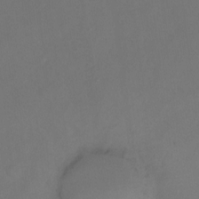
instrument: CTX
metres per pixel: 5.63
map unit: Hto
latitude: -12.8219
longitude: -40.4601
